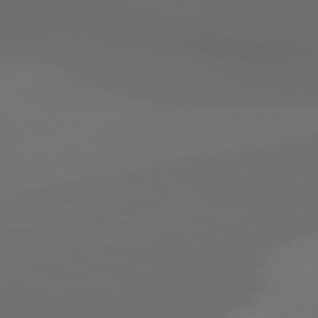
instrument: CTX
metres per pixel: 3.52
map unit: lApd
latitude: 79.8961
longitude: 119.8422
